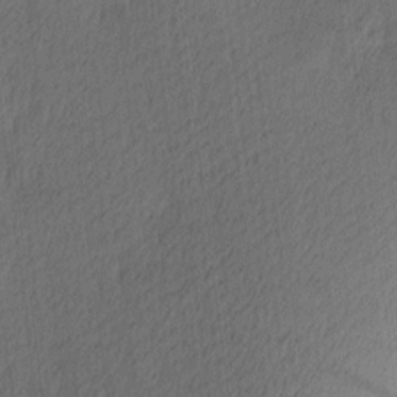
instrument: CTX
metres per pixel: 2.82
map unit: Ave
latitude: 13.4993
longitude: -106.5924
